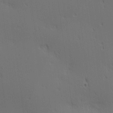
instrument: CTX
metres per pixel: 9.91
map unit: Ave
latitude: 11.7261
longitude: -107.6883
